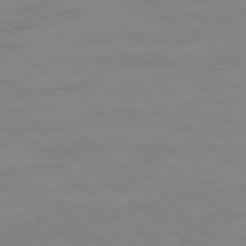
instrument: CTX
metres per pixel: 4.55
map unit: Ap
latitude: -78.5384
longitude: -97.9528
